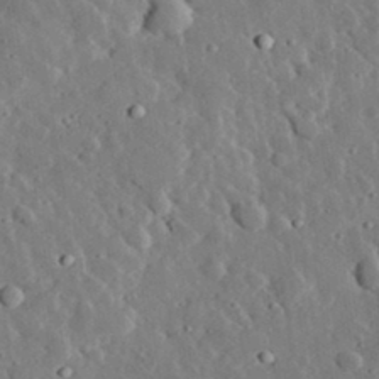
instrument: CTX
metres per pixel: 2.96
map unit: lHvf
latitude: 33.7639
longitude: -82.3467
